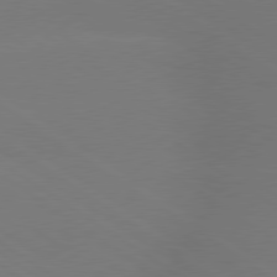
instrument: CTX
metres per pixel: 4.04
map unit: lApd
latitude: 79.4805
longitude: -151.9528
